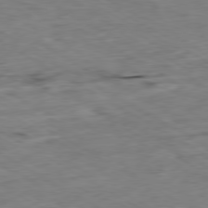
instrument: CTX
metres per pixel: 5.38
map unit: Ap
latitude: -80.2362
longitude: -83.9906
